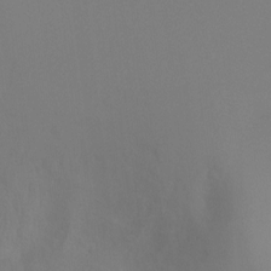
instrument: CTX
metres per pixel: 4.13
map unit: Ht
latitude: -6.6329
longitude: -32.2145
